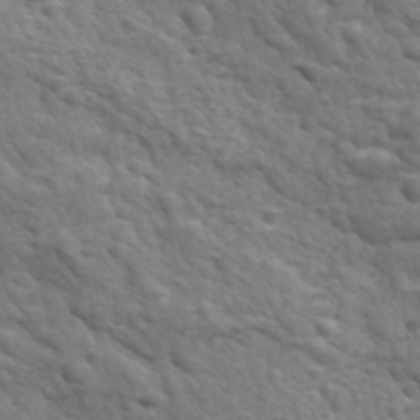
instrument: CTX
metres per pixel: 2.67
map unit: Ave
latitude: 17.7072
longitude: -132.5168
